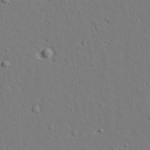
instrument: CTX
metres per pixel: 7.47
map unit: lAvf
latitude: 28.4790
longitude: -109.2537
